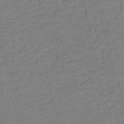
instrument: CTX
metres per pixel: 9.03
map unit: HNb
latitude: -53.8989
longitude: -39.4615
